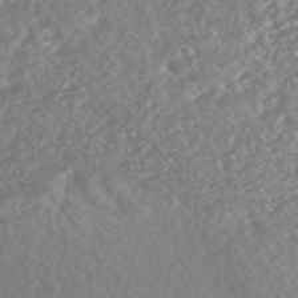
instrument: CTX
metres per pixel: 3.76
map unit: HNhu
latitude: -47.2187
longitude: 97.3132
